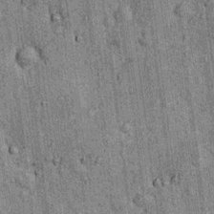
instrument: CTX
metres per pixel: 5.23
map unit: Nhu
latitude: 15.5938
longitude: -32.2711
